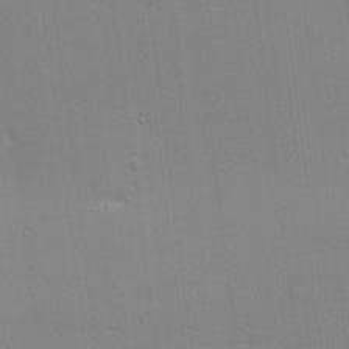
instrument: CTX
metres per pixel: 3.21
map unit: eHh
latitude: -2.7841
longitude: -80.3278
